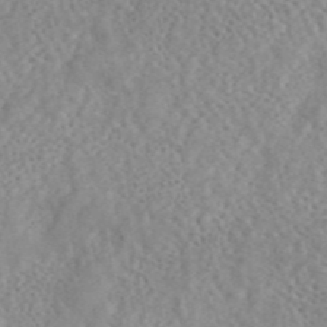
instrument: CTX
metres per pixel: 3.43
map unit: ANa
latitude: 44.4034
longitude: 21.1431
